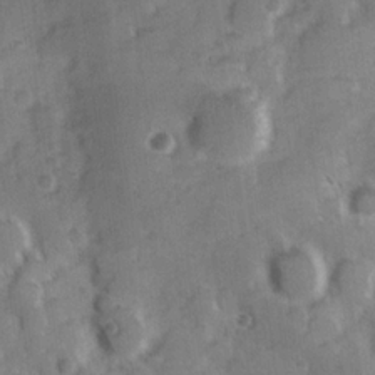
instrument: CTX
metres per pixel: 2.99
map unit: Hve
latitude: 24.3278
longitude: 146.8975
